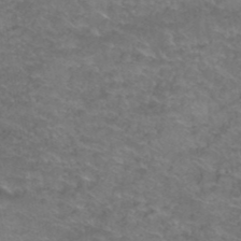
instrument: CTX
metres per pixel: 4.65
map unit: Hto
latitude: 38.7246
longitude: -42.6113
